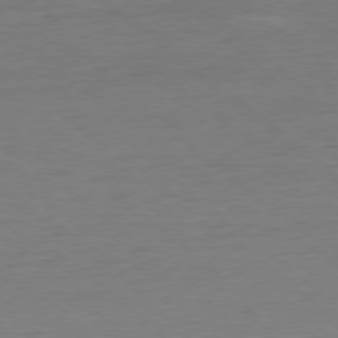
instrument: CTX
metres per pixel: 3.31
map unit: Ap
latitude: -78.3117
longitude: -87.3670
